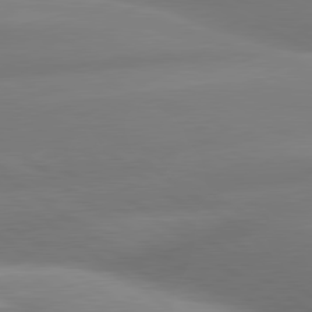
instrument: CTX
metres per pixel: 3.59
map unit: lApd
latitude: 80.5924
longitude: -160.6679
